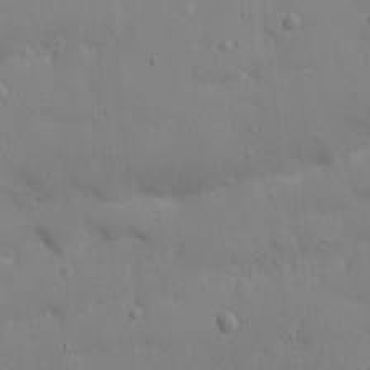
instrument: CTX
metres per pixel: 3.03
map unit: Nhu
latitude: 21.0648
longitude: -73.4616
